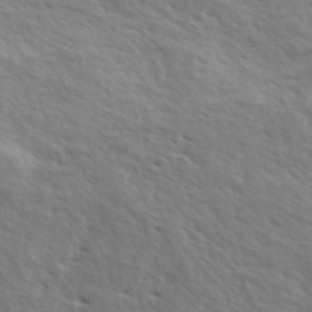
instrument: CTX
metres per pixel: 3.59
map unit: eHh
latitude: 36.8380
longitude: -139.3482
